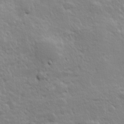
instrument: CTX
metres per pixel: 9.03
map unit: Hve
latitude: 24.1766
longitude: 144.6519
